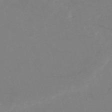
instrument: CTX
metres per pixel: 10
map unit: HNb
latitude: -52.6518
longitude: -45.9528
